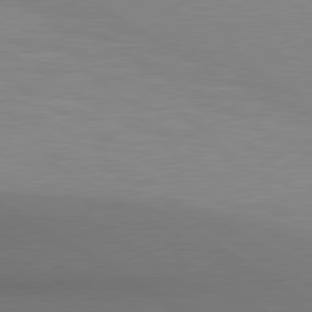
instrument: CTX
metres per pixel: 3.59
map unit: lApd
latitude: 80.2900
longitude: 130.7841
